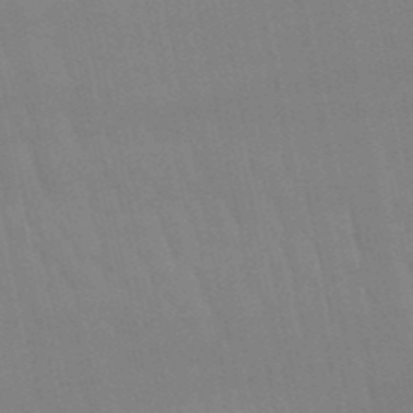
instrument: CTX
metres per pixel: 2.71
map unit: lHb
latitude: -50.1795
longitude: 71.0109
